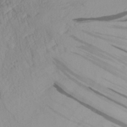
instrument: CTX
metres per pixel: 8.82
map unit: Aa
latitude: 30.1956
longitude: -134.1577
